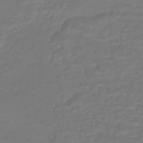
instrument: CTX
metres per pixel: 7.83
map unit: HNhu
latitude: -47.3131
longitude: 95.7477
